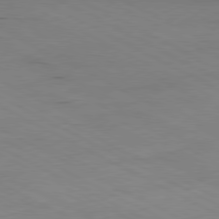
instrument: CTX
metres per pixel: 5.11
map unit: Ap
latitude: -80.9542
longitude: -92.7246
